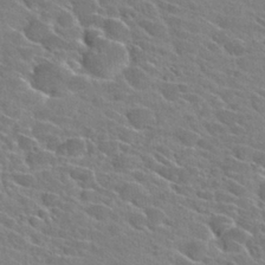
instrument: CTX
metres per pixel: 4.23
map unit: Hto
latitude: 26.4412
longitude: -42.6113
